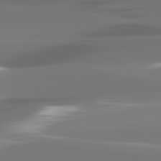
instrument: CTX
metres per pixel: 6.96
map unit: lApd
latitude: 82.0822
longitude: -145.5938
